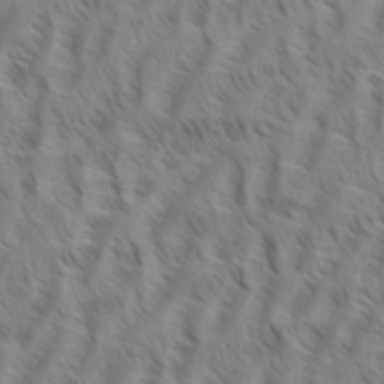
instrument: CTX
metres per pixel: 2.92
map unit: eHh
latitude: 34.6112
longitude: -138.8380
